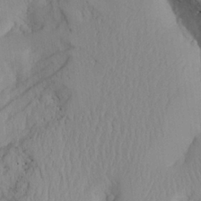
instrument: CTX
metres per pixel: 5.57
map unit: Aa
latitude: 26.2334
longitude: -132.5357
